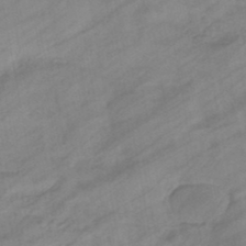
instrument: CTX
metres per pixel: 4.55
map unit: eHb
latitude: -44.3117
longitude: 85.7288
